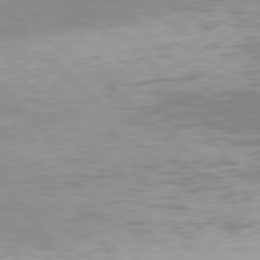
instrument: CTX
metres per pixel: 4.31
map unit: Hpe
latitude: 77.2159
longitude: -162.1200
